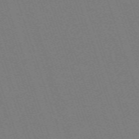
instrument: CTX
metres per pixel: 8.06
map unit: eHh
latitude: -64.4251
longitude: 51.3132
